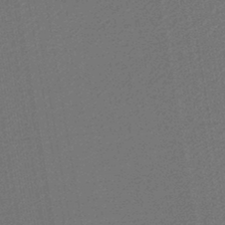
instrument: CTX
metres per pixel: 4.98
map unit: lHb
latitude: -44.7085
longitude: 64.9164
